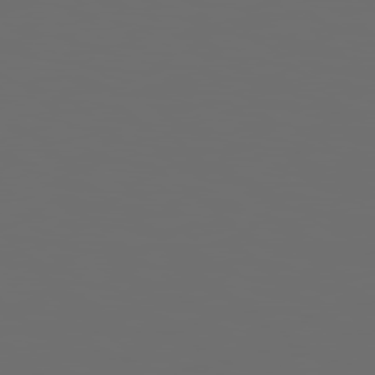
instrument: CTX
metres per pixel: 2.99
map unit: Hpe
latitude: 78.4034
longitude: 176.4251
